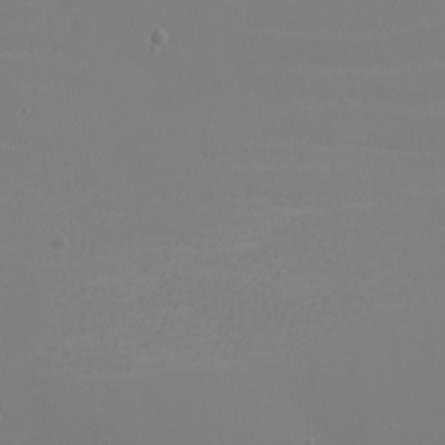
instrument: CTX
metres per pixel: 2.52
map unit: eHh
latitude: -5.8422
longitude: -84.4223
